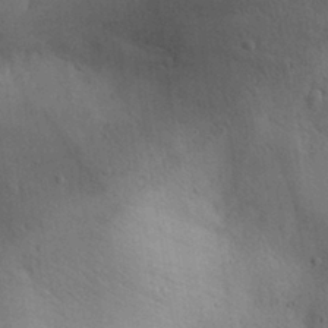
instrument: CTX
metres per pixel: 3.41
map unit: Aa
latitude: 30.2523
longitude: -144.8569
